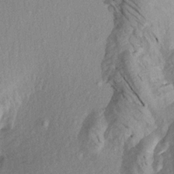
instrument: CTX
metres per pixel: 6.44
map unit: Aa
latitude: 19.0458
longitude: -145.4993
